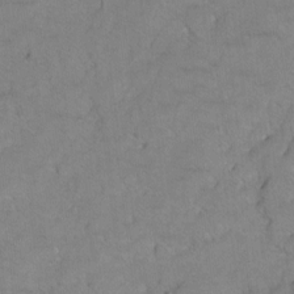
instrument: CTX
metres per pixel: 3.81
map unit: Hto
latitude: 5.4993
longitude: -31.8584
